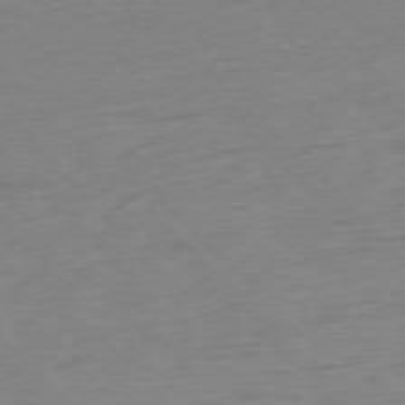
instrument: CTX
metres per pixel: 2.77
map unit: Ap
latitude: -77.4832
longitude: -82.9513
